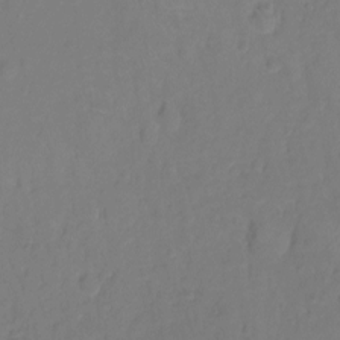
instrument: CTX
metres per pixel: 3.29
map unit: Hto
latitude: -11.4643
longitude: -40.0255
